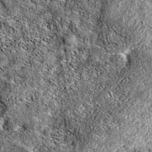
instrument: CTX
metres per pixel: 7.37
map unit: eAb
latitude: 37.8772
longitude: 111.8045
